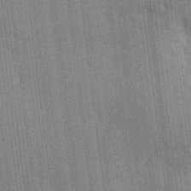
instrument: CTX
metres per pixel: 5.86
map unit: HNhu
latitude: 15.0459
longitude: 12.7274
